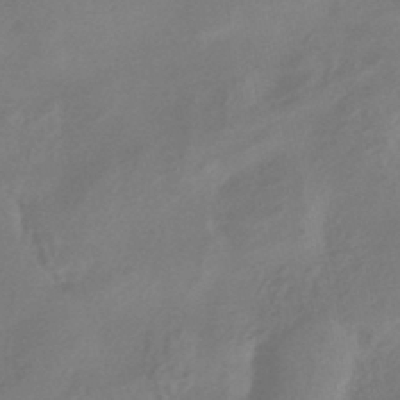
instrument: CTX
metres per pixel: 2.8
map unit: HNhu
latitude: -43.3698
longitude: 91.4266
